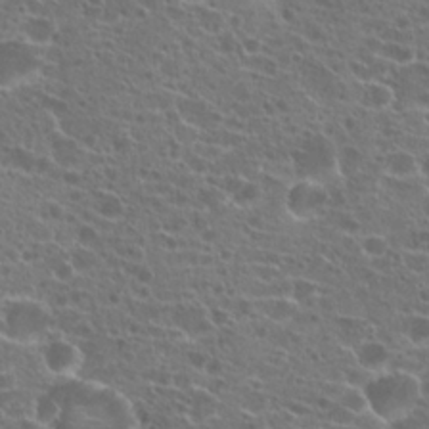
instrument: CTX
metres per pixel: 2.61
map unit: Hto
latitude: 21.7261
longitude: -40.8380
